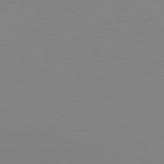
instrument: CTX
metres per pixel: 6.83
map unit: Hpe
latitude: 78.2712
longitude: -128.0633
